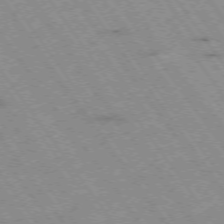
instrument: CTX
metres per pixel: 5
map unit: Hpe
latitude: -74.5196
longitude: 2.0472
